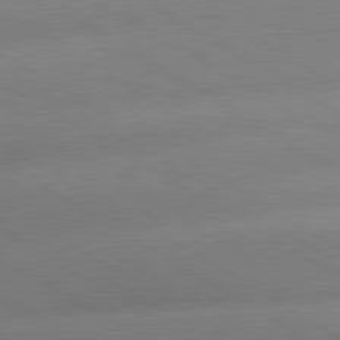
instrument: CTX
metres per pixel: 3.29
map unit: lApd
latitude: 80.0444
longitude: -155.2348
